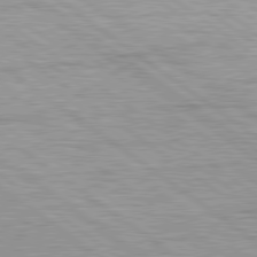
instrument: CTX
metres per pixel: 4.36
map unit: lApd
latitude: 79.5371
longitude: -140.6490
